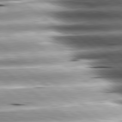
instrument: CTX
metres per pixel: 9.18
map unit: lApd
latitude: 80.7435
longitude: -143.8017
